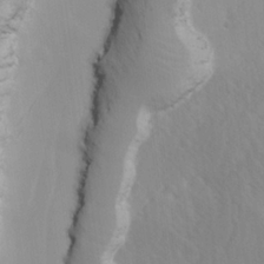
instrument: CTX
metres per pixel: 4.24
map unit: Ave
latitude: -11.3888
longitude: -120.9703
